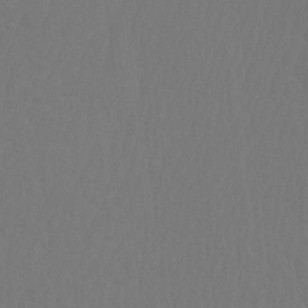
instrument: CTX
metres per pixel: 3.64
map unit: Htu
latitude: -6.9353
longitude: -69.3481
